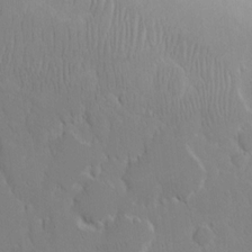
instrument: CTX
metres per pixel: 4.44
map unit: eHh
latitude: 15.6694
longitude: -71.6883
